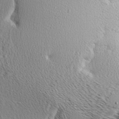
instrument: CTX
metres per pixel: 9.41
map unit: Aa
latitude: 7.6505
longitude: -137.8773
